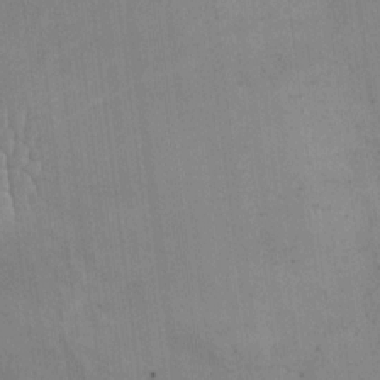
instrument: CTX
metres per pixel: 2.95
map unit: eHh
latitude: 12.4601
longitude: -62.4601
